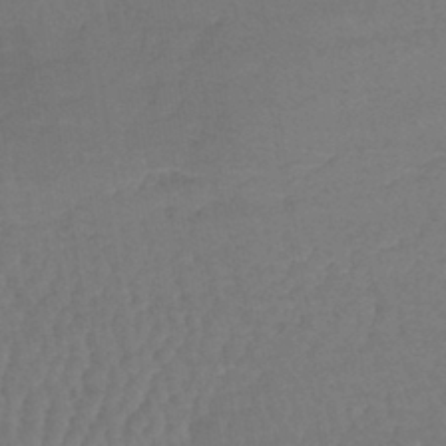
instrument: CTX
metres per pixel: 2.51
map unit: lHb
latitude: -40.6329
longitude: 66.9731
